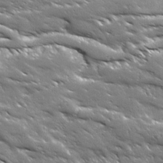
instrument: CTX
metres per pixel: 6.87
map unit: Ave
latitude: 19.2537
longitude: -136.7624
